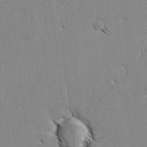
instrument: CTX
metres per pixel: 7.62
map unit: lAvf
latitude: -4.9541
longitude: -114.1388
